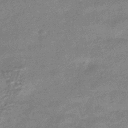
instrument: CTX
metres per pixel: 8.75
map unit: HNhu
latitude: -42.7652
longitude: 92.8030
